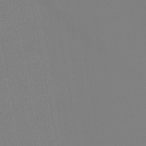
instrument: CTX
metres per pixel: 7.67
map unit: lHb
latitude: -46.6707
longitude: 70.7652
